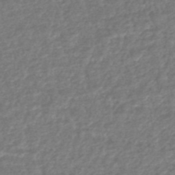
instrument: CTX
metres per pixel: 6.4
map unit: HNhu
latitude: -48.0094
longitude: 97.0109
